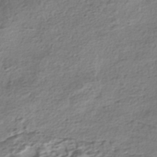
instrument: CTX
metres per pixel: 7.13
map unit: HNhu
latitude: -42.0472
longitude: 100.1983
